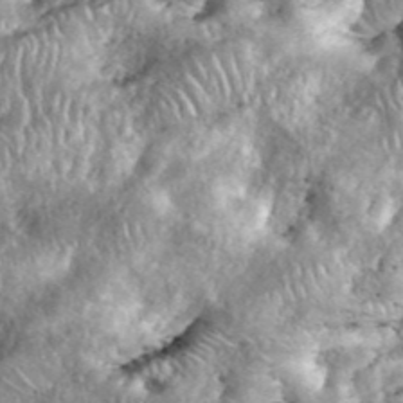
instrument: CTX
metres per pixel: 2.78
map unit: eHh
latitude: 38.9136
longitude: -56.5356
